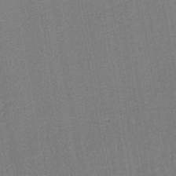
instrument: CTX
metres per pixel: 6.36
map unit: lHb
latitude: -42.6518
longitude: 63.0486
